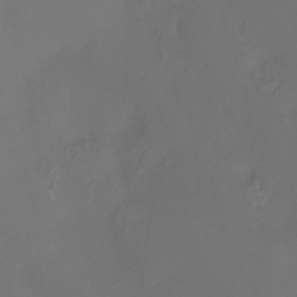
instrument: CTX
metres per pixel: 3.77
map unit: Htu
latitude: -13.8422
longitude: -47.3860
